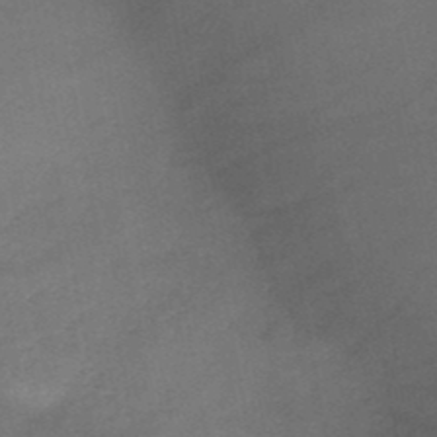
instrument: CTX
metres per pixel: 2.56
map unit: HNb
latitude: -47.3887
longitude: -35.9150
